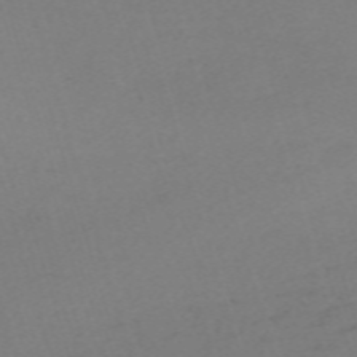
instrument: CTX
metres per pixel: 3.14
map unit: eHh
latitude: -61.4077
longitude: 51.0675
